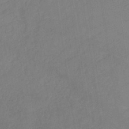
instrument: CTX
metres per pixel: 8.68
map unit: lHb
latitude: -35.2565
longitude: 67.1053
